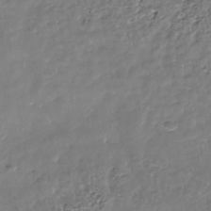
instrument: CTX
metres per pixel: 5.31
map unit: Nhe
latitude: -36.7274
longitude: -89.8395
